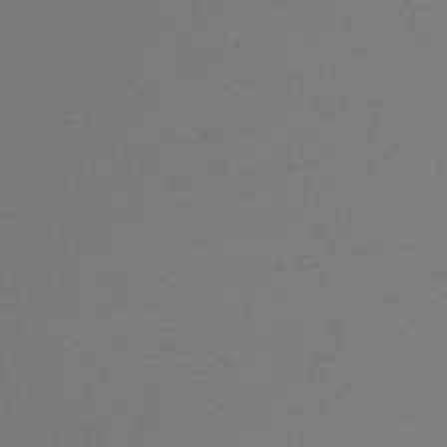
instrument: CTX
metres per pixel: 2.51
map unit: lHb
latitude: -47.8422
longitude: 66.6707
